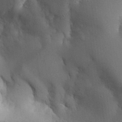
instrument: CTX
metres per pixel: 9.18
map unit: Aa
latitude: 27.6127
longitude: -129.2159
